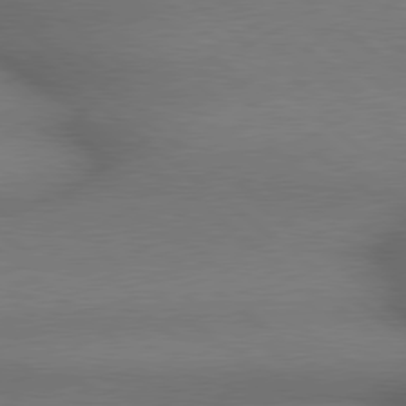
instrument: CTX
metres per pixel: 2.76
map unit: lApd
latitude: 79.3293
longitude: -166.7246
